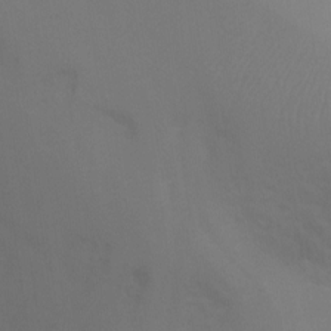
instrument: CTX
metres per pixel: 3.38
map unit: Ht
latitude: 2.4412
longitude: -28.7813
